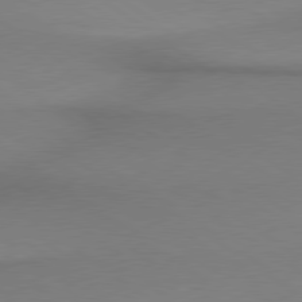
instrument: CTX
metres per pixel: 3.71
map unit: lApd
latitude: 79.1592
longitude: 178.6140
